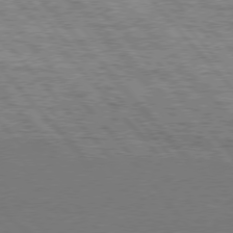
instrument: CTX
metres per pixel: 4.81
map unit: Hpe
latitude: 75.9528
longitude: -144.5357
